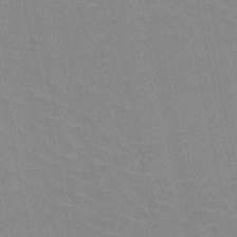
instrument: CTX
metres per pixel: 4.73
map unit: HNb
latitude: -45.4643
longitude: -41.9339
